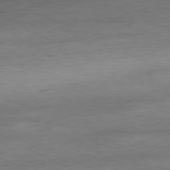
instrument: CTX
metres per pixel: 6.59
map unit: Ap
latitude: -80.7652
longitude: -95.3482
